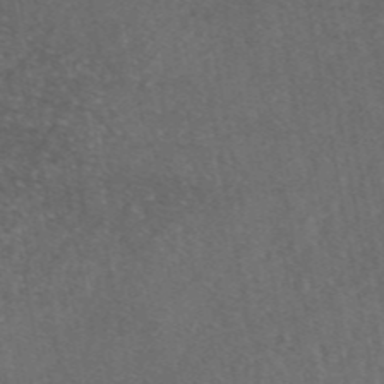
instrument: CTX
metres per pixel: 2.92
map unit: eAb
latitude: 47.0837
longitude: 112.0283
